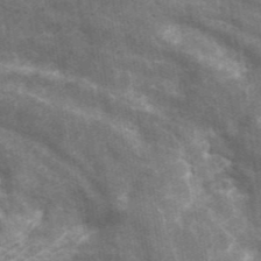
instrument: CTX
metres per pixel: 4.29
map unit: ANa
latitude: 42.8758
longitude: 13.6722
